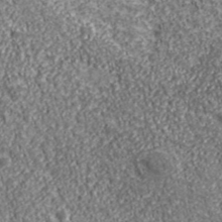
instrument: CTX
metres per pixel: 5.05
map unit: eHh
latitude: 43.6883
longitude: -89.5372
